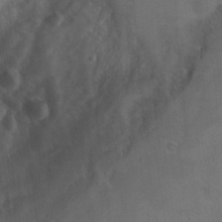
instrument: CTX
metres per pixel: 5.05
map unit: Nhu
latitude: 17.0836
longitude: -30.7247
